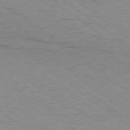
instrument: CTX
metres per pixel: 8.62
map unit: Ap
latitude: -78.9163
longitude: -99.4804
